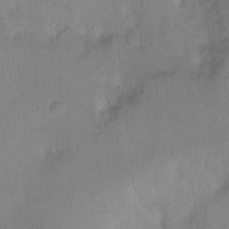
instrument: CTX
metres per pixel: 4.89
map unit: Ht
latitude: -11.6911
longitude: -39.4426
